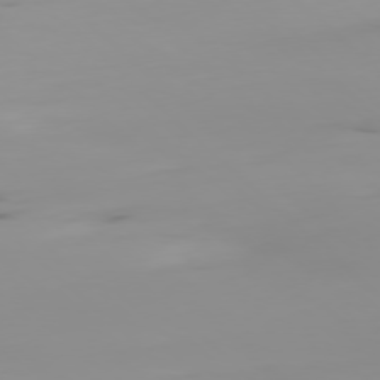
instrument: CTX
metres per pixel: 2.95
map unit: Ap
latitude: -77.8800
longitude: -64.7057
